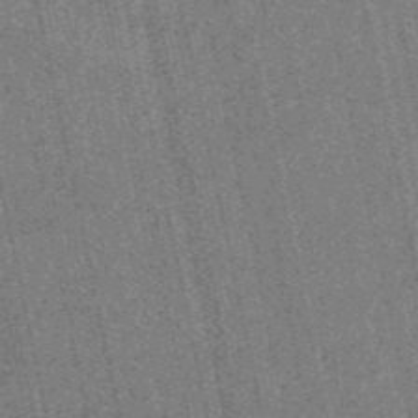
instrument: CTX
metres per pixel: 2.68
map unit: HNb
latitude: -53.5966
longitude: -38.4034
